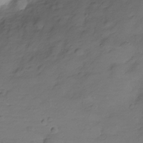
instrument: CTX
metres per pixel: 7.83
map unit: Hve
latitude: -27.8989
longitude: 91.5966
